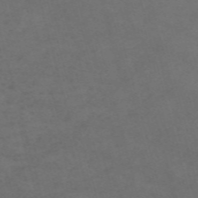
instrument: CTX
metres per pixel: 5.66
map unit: Nve
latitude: -58.5006
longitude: 59.9367
